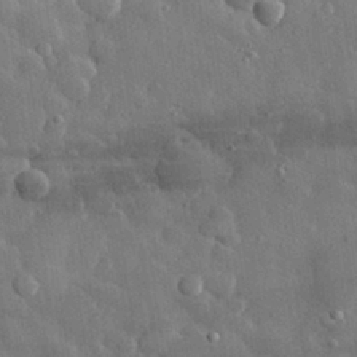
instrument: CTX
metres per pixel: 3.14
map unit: eHh
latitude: 29.0836
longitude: -78.8191
